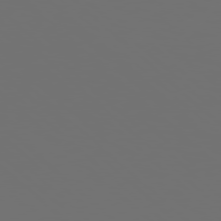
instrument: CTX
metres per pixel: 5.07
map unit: Hpe
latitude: 77.7260
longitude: -177.6316
